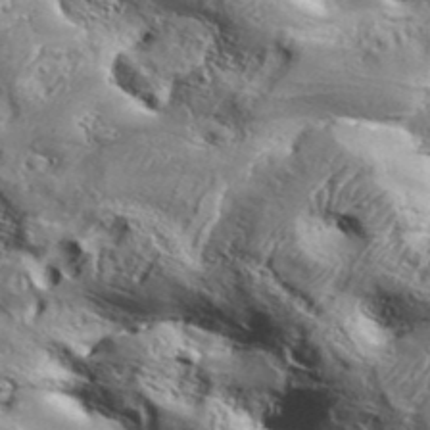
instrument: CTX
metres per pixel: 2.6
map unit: Aa
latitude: 34.5356
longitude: -135.2915
